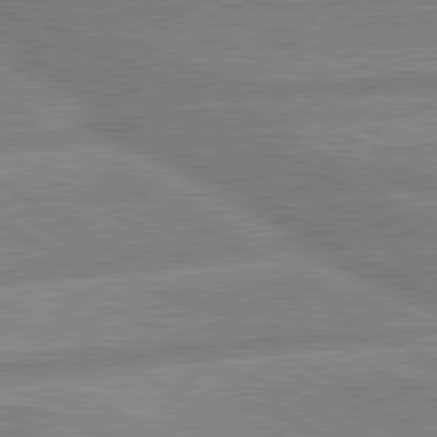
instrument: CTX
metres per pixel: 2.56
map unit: lApd
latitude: 80.2900
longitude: -170.5168
